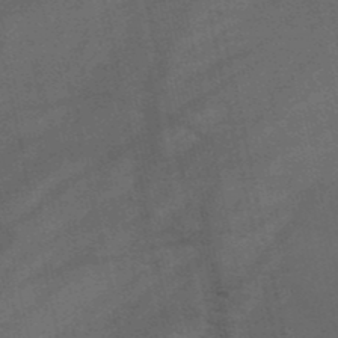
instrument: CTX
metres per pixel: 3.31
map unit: HNb
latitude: -50.8408
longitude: -42.1956
